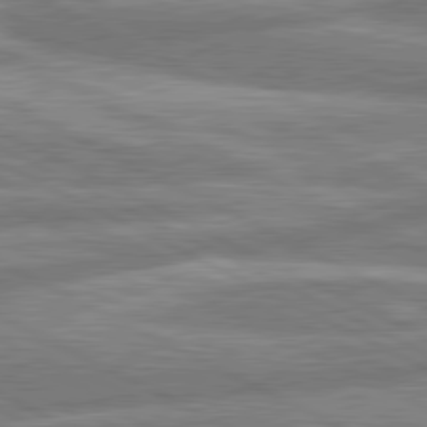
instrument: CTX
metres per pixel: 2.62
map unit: lApd
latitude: 80.8191
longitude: -167.5560
